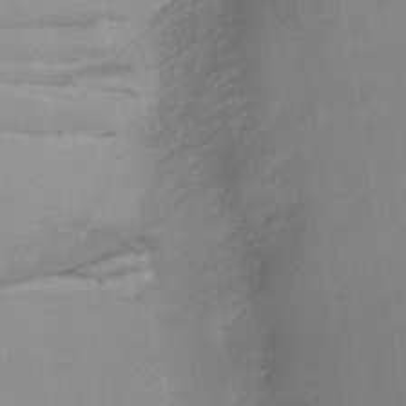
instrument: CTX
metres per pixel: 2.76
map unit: HNb
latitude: -45.6533
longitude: -39.4993
